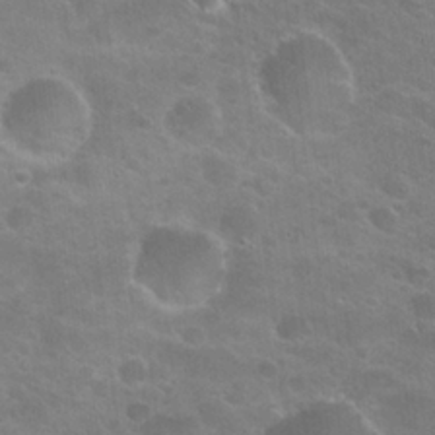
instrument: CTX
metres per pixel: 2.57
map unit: Nhu
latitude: 24.8191
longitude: -50.9135
